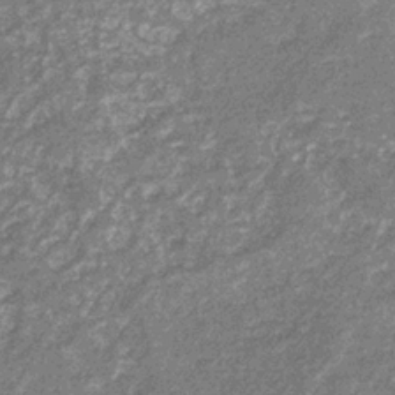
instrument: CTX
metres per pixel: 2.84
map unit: eHb
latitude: -31.8233
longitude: 69.0486
